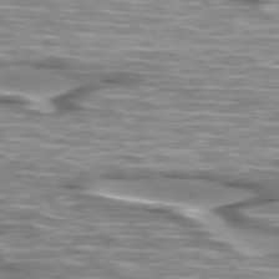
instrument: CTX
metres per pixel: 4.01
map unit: lApd
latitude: 74.6113
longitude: -57.8394
